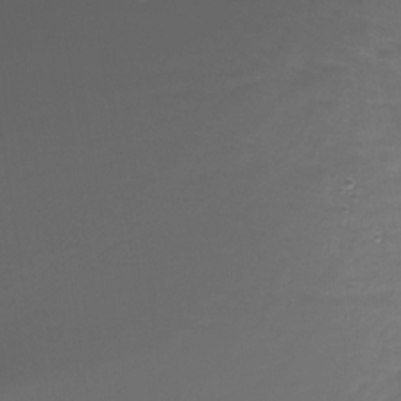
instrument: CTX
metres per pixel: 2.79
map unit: Nhu
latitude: -17.8612
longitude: -46.8380
